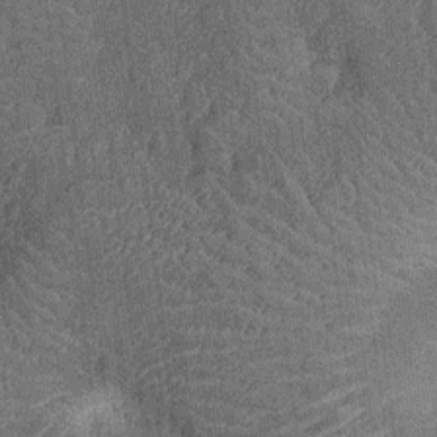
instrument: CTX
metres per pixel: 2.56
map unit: Nhu
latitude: -13.8422
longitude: -23.4615
